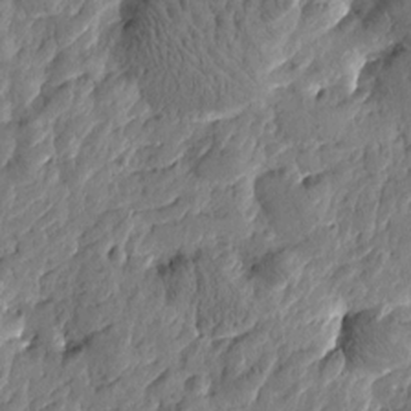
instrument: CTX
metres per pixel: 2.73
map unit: Htu
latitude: -2.5951
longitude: -179.8206
